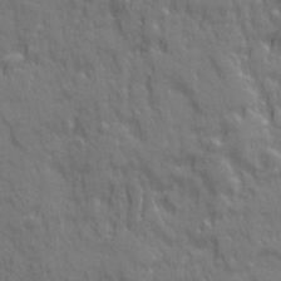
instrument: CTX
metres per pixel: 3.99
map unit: Ave
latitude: 20.5168
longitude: -134.5734
